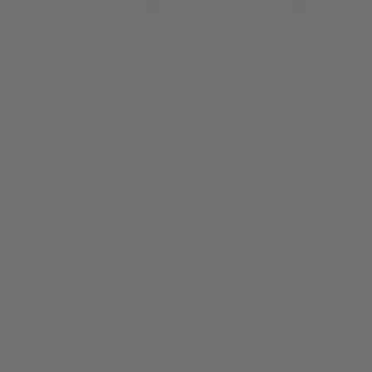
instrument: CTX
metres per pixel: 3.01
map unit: Hpe
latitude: 78.4223
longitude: 176.4251
